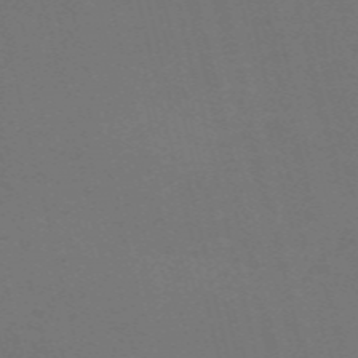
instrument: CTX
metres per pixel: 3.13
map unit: Nve
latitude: -59.0864
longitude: 63.3509
